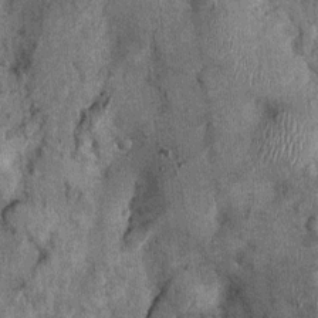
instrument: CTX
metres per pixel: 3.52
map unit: Nhu
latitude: 0.0822
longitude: -16.2900
